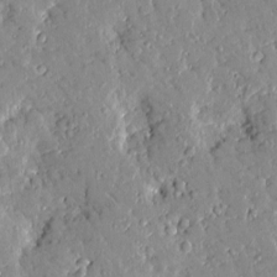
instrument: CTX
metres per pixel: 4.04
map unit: Htu
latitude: -2.0849
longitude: 174.5762
